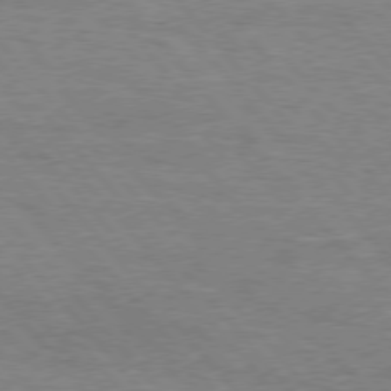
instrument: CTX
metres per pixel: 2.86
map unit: Hpe
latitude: 75.9528
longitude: -151.9717
